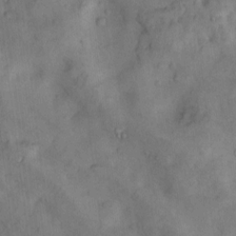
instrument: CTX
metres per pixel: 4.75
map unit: Nhu
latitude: 8.0444
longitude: -24.1011
